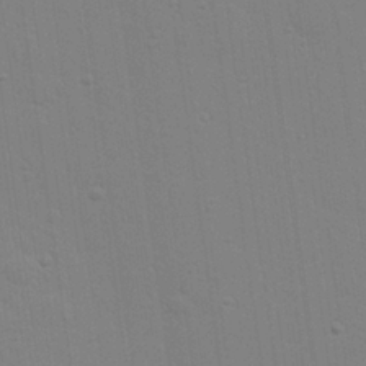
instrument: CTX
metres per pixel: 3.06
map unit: Hve
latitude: 26.7246
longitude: -92.8191
